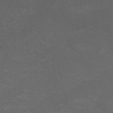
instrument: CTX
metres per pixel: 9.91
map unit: Nhu
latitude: 25.9150
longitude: -54.0822
